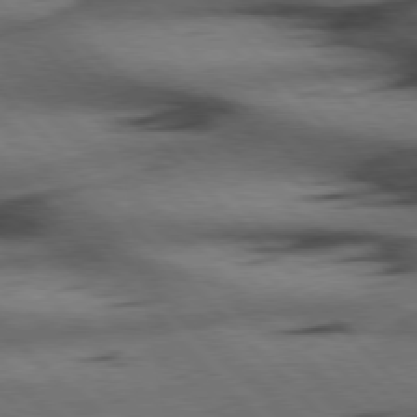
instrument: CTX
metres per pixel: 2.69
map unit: Hpe
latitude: 77.2159
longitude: -154.1200
